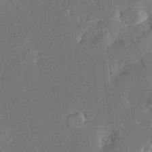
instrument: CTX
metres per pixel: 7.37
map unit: Aa
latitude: 22.5546
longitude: -150.6301
